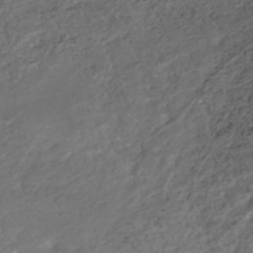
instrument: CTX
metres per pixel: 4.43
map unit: HNhu
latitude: -43.3698
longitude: 96.9731
